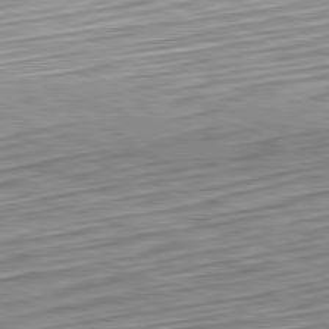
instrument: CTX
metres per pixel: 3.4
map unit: Hpe
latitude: -82.5007
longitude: 16.2929
